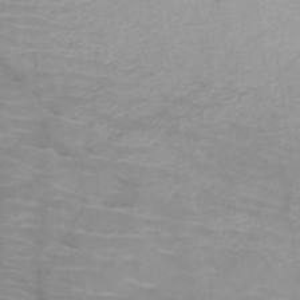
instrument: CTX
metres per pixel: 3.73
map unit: HNb
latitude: -46.8408
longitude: -45.3104
